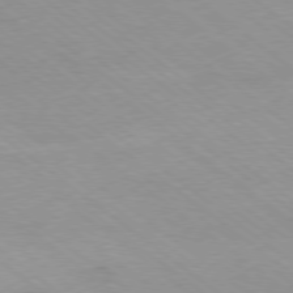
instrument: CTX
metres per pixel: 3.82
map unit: Ap
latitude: -79.2376
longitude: -100.2901
